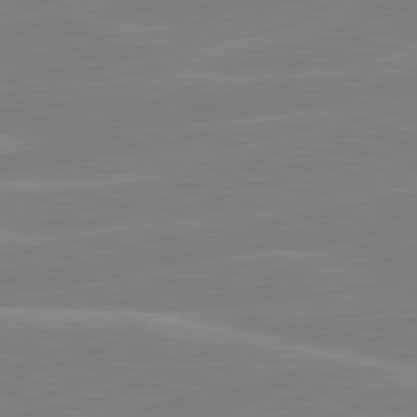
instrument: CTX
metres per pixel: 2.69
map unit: lApd
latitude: 80.7624
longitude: 122.0472
